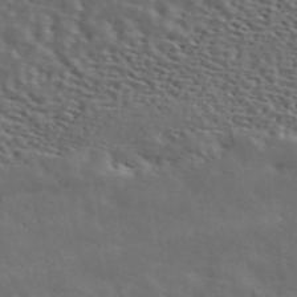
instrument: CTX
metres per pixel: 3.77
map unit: ANa
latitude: 45.9150
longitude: 49.4077
